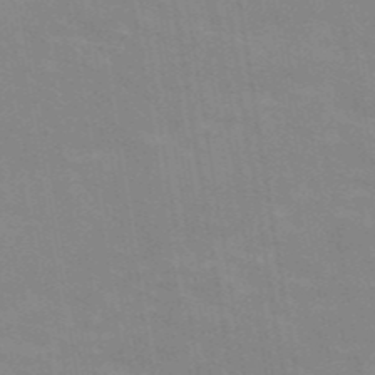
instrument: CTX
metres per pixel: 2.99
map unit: ANa
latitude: 43.9339
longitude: 28.2173
